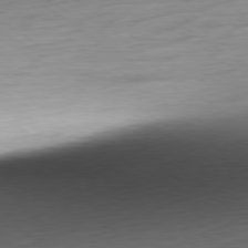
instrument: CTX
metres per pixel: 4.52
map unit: Ap
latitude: -80.1795
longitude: -69.5938
